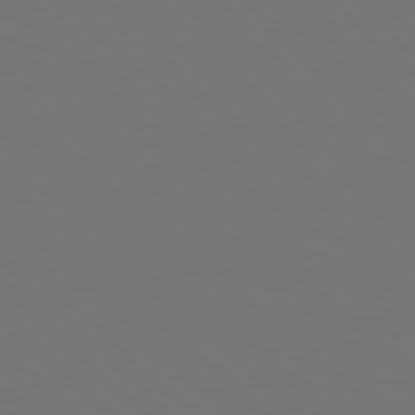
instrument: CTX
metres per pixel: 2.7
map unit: Hpe
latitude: 77.7638
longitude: -176.5545
